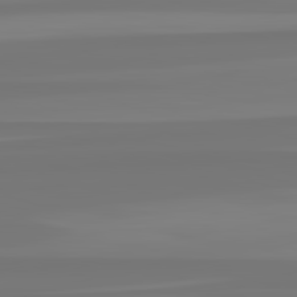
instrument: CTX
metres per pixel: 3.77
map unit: lApd
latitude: 82.7624
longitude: -178.3845
